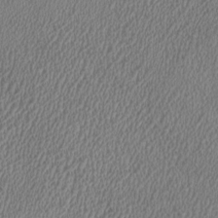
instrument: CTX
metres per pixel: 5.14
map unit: HNhu
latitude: 0.1011
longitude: -0.3467
